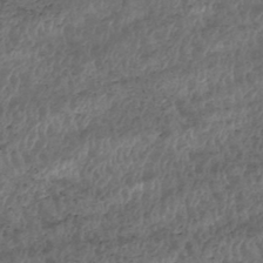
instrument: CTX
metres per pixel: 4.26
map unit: HNhu
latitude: -47.4832
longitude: 28.8030
